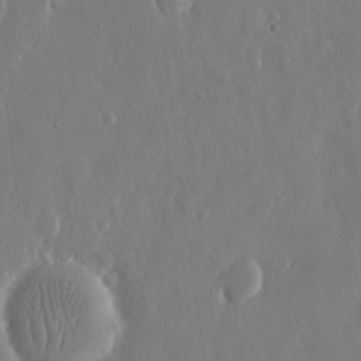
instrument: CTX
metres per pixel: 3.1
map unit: eHh
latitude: 13.4238
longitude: -71.4237
